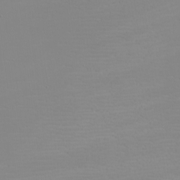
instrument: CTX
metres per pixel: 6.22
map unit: eHh
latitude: -5.8044
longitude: -86.7246
